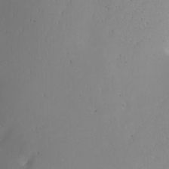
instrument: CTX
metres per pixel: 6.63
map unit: Nhu
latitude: -4.5007
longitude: -90.3278
